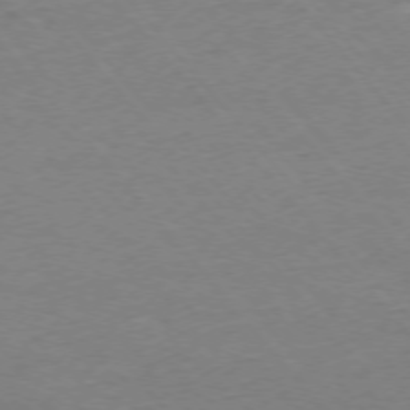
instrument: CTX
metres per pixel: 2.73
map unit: Ap
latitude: -75.8612
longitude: -81.2915
